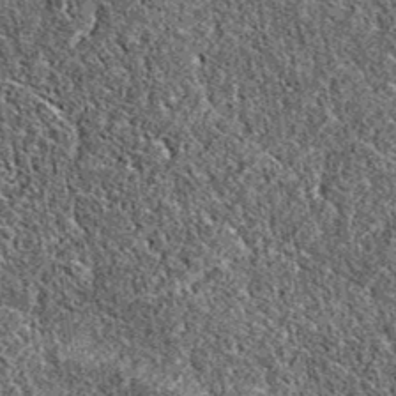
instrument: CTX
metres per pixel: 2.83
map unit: eAb
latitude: 38.2900
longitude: 111.6911
